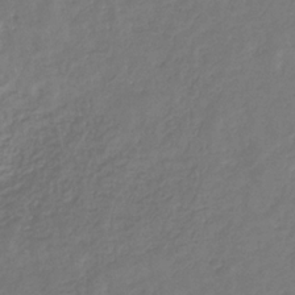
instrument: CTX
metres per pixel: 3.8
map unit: eHb
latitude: -31.3509
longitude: 73.0675
